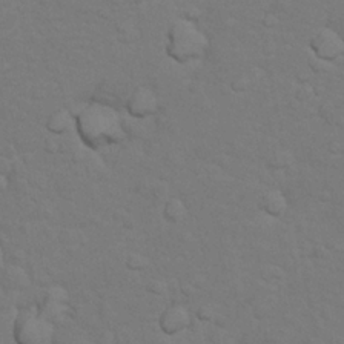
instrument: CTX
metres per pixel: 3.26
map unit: Nhu
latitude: 10.1200
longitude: -24.8002
